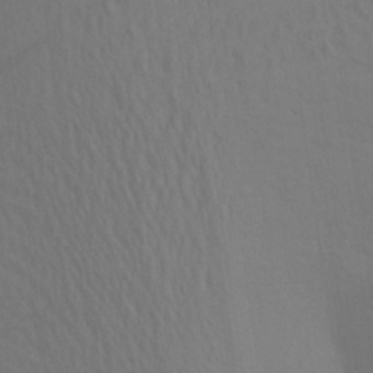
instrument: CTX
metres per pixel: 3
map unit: Aa
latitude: 25.6316
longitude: -145.8016
